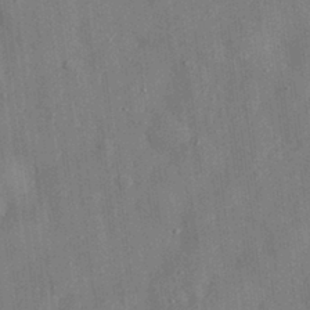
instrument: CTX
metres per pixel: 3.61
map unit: eHh
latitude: 29.8772
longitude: -76.7813
